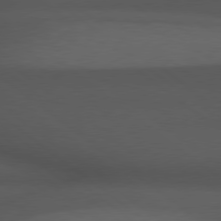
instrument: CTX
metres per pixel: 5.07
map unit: Hpe
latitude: 78.7435
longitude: -162.7625
